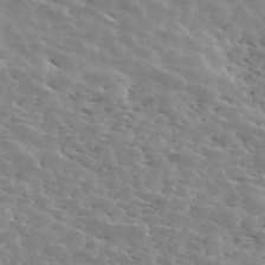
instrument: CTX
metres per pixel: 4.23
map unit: ANa
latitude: 45.7828
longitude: 38.2550
